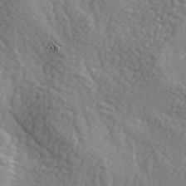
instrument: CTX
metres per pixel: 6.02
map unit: lAa
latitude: -5.0486
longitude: -121.8773
